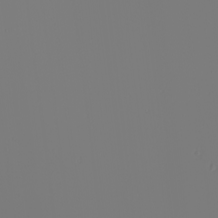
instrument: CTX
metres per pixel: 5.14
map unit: Nhu
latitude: -6.5762
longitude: -95.5182
